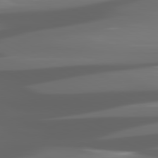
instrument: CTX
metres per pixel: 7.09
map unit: lApd
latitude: 81.0269
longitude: -141.3859
